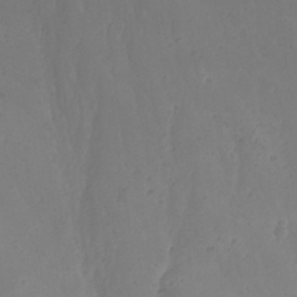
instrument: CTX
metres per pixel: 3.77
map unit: Nhu
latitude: 22.9514
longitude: -65.8016
